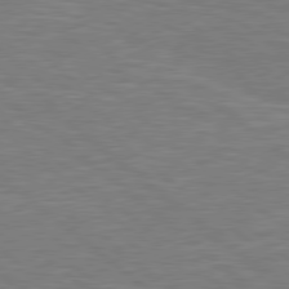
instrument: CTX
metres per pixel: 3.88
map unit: Hpe
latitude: 78.6680
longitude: -153.0270
